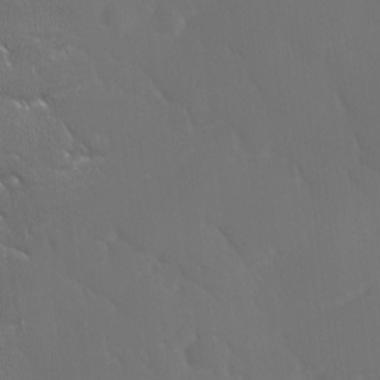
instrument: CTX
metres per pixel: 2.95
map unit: Ave
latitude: 1.7827
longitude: -113.5938
